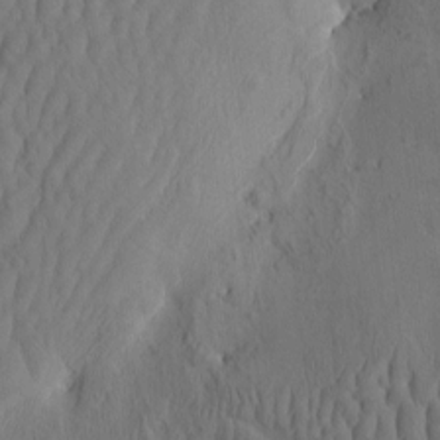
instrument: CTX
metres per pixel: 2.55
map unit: eHh
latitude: -2.2172
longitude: 16.2740
